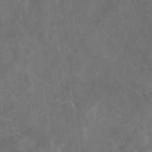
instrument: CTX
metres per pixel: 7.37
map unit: eAb
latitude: 46.6869
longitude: 126.5573
